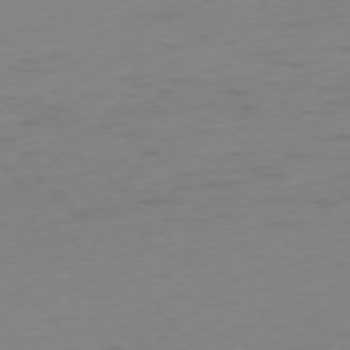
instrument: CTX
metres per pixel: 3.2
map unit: Ap
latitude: -76.1795
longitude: -72.0255
